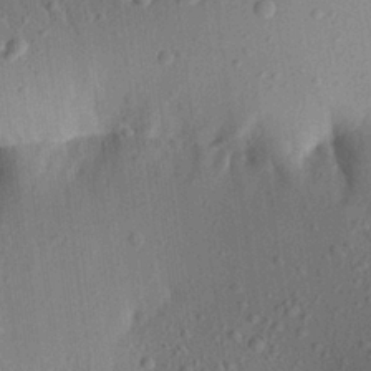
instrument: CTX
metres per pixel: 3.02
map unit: Aa
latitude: 22.4979
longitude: -147.4616
